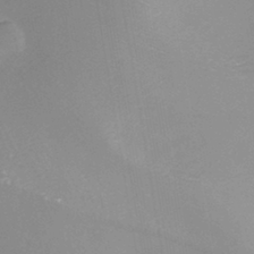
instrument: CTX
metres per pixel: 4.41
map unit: HNhu
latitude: -43.7477
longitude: 101.3698
